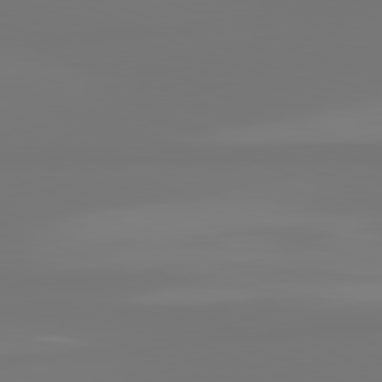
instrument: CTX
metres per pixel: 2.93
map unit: lApd
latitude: 81.6316
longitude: -176.5734
